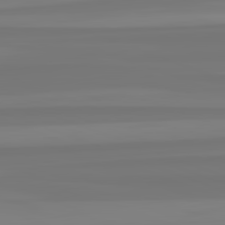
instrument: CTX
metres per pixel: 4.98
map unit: lApd
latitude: 82.5734
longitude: -176.4979
